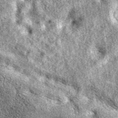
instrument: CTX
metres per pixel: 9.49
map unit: eAb
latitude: 37.9906
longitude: 105.6155
